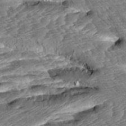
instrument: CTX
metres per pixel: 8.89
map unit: Aa
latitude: 8.2712
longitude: -133.9717
